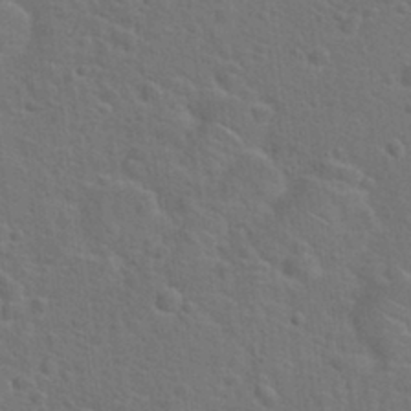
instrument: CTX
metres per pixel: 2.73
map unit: Hto
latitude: 23.7450
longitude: -47.8017
